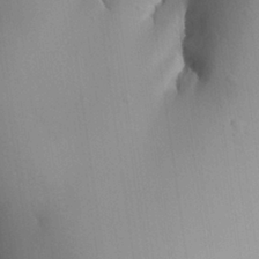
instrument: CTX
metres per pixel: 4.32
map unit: Aa
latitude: 26.4223
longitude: -131.0081
